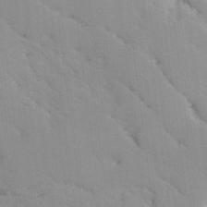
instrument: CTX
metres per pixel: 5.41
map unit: Ave
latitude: -9.7100
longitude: -117.2159
